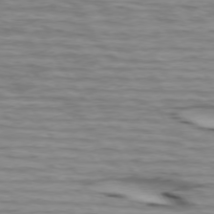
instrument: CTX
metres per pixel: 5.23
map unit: lApd
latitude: 73.8017
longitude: -64.2145
